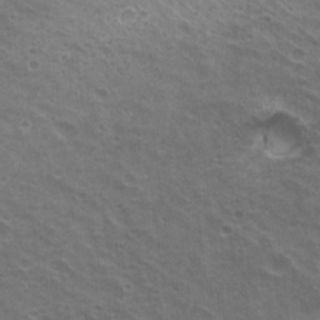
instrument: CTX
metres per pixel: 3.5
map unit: Nhu
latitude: 21.2537
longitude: -31.0459
